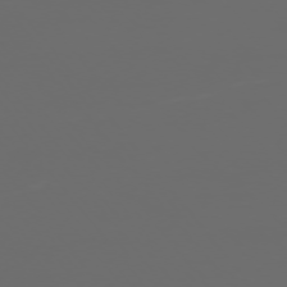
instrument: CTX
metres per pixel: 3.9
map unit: Ap
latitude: -76.2173
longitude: -74.7813
